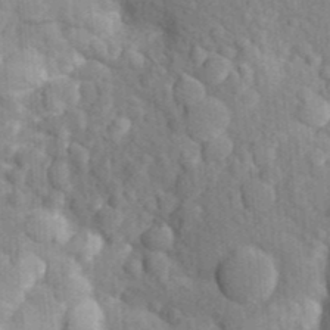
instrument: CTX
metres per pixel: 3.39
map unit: Aa
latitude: 25.9717
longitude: -149.8394
